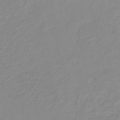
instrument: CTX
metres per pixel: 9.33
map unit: lHb
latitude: -41.2376
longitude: 76.2173
